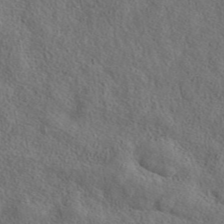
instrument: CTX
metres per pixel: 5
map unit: eAb
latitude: 43.9906
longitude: 114.2361
